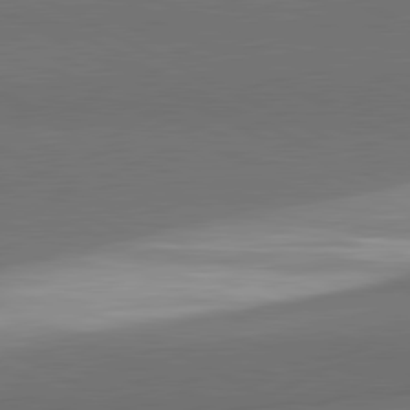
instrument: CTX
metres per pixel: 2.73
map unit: lApd
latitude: 81.4804
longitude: 155.0109
